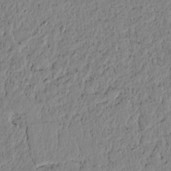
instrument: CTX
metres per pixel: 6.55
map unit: lAvf
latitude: 6.6490
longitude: 164.1795
